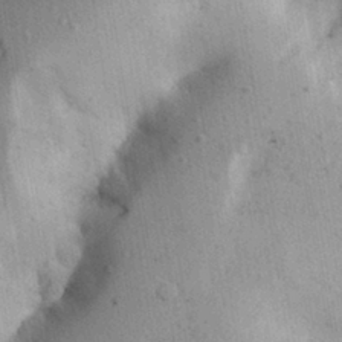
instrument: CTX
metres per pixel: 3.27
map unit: Aa
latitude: 28.4223
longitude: -146.8002
